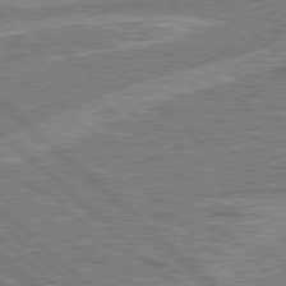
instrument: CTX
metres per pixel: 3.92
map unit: Hpe
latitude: 78.2523
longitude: -156.8757
